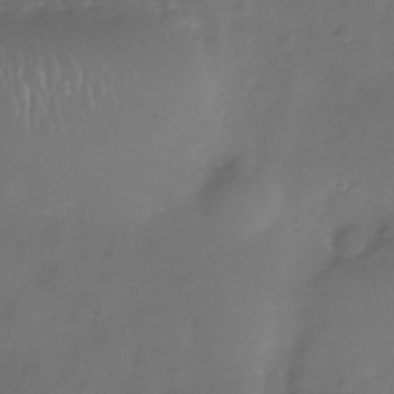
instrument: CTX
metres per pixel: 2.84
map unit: Nhe
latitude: -33.0676
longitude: -88.2334
